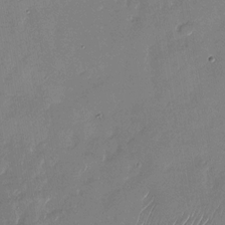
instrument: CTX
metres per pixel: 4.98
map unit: Nhu
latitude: -27.8422
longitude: -63.8584
